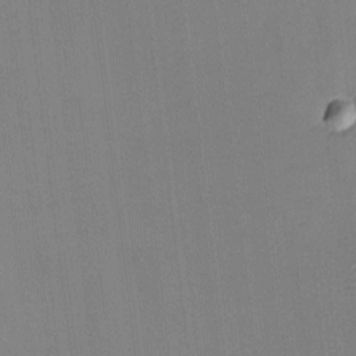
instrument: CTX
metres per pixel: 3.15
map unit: eHh
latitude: -4.0472
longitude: -79.5560
